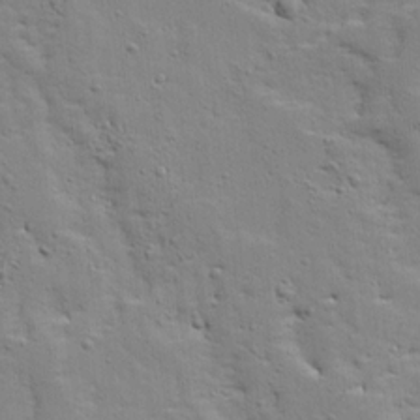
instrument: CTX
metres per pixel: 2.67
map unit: Ave
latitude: 13.2537
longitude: -134.2522
